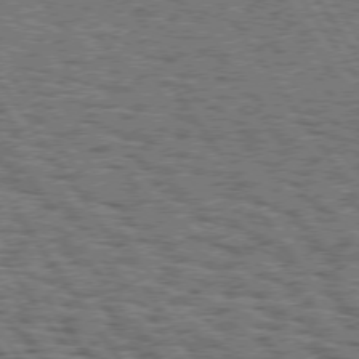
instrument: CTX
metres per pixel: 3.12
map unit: Hpe
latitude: 74.6679
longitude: -133.9528
